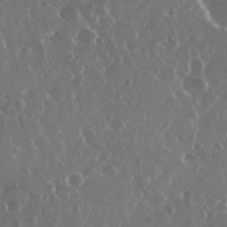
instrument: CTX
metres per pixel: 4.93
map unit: eHh
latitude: 34.5168
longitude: -58.9892
